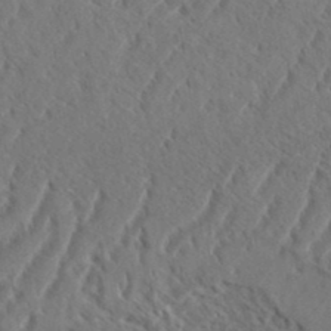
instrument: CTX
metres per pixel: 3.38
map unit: eHh
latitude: 36.8380
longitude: -137.9150
